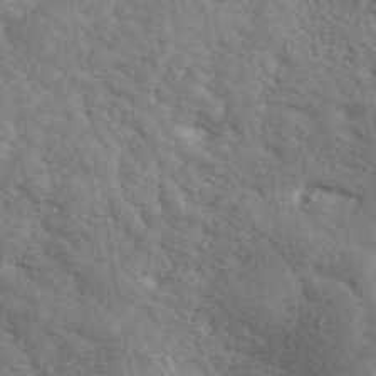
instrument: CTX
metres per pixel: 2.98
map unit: ANa
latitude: 41.6693
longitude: 52.3117
